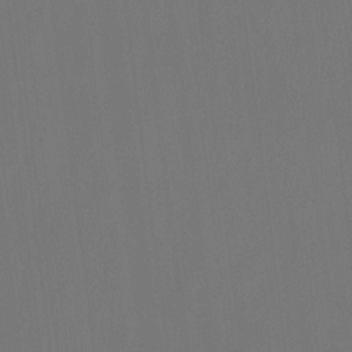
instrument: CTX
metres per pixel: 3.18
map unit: Htu
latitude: -14.0850
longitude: -48.8758
